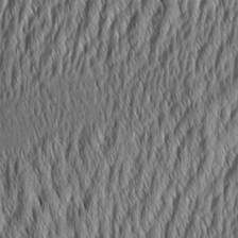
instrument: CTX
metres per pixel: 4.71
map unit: Aa
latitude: 7.3482
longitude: -130.2145
